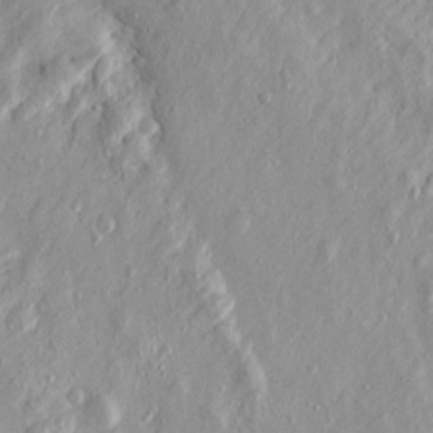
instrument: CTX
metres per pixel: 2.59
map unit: Htu
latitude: -4.9730
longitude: 157.9745
